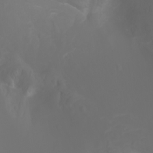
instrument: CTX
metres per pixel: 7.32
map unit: Ht
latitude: -3.1053
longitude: -61.1970
